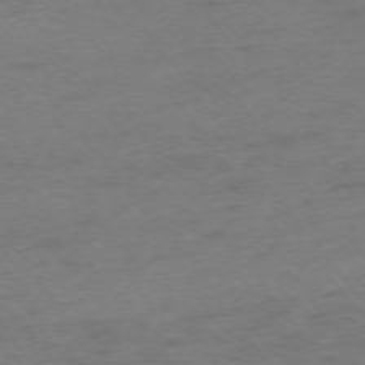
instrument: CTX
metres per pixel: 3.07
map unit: Ap
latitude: -74.7652
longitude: -72.6869
